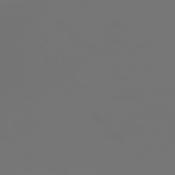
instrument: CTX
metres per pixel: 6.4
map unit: Ap
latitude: -77.2187
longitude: -62.3845
